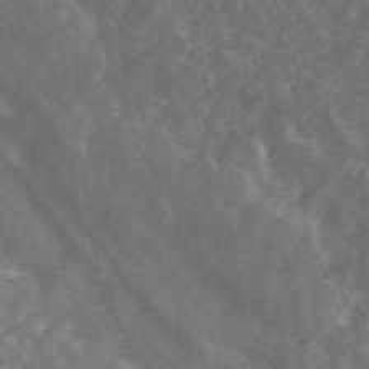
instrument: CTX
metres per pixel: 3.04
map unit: ANa
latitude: 44.8002
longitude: 30.1417
